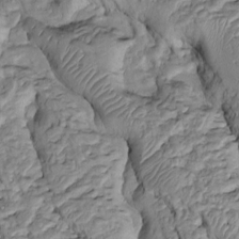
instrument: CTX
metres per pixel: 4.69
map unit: Htu
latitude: -6.2550
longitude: 154.4251
